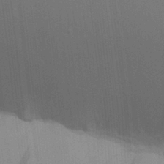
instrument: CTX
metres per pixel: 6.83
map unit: Aa
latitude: 24.8191
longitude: -133.2915
